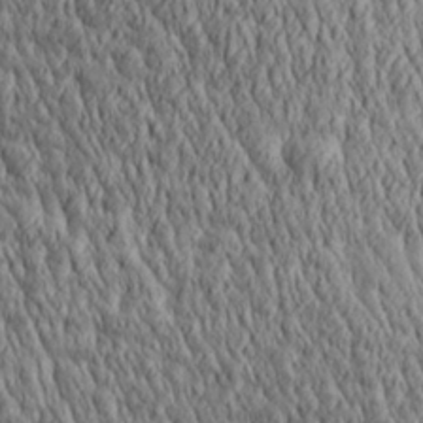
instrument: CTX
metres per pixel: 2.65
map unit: Aa
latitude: 29.3859
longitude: -138.3467
